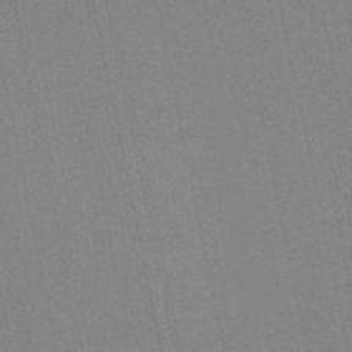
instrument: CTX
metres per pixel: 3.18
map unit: eHb
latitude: -49.9178
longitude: 69.5966
